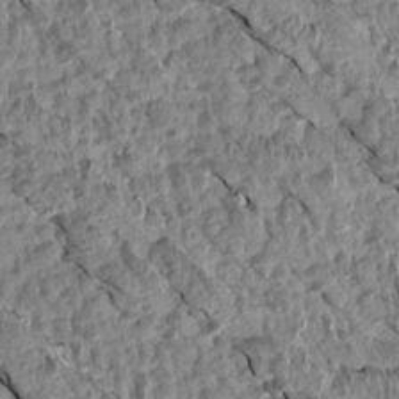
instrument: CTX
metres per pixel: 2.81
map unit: Aa
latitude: 15.0837
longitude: -144.8380
